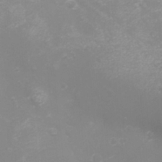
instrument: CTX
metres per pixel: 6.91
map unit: eHh
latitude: -4.4440
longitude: -75.1592
